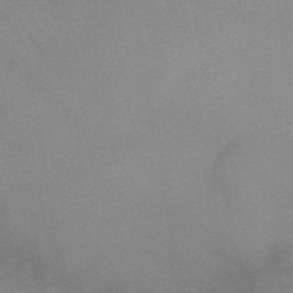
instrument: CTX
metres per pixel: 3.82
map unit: HNb
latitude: -46.9541
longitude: -46.3845
